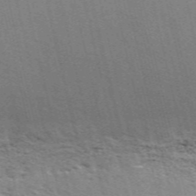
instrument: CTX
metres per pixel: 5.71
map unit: ANa
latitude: 49.7450
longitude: -73.7639
